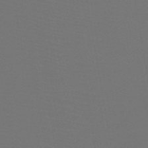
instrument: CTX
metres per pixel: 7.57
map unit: HNb
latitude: -47.9178
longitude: -42.9703
